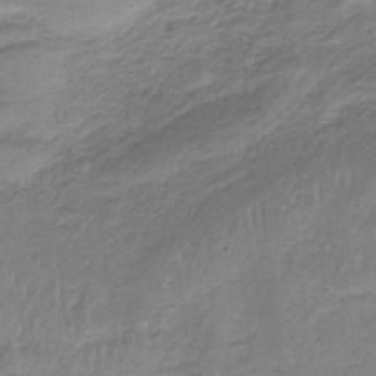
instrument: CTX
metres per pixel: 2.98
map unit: HNb
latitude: -34.7085
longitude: 59.0108
